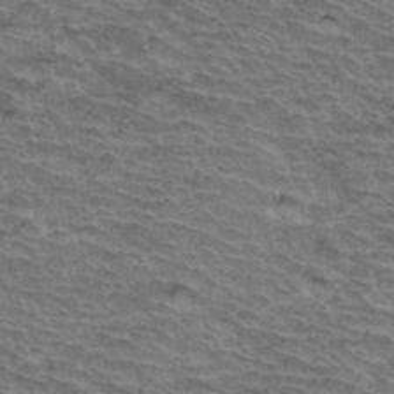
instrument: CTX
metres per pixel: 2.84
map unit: Hto
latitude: 37.0270
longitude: -43.8961
